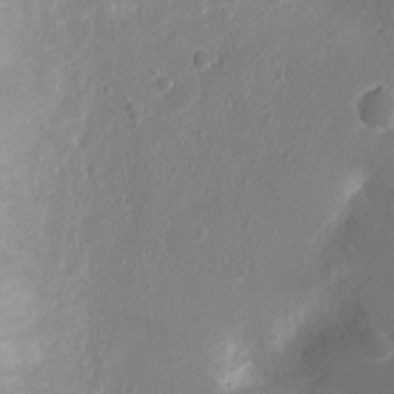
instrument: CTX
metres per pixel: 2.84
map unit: Ht
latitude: -2.6140
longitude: -16.6679
